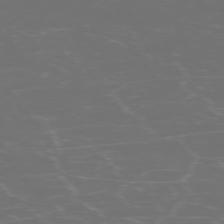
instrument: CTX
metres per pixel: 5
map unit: Ap
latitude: -74.5007
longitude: -75.8772
